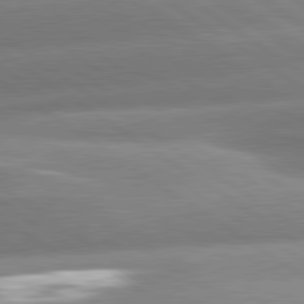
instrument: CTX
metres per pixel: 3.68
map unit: lApd
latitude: 80.9892
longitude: -158.2523
